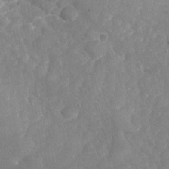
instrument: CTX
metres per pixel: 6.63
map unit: Nhu
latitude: -27.4265
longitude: -58.0444
